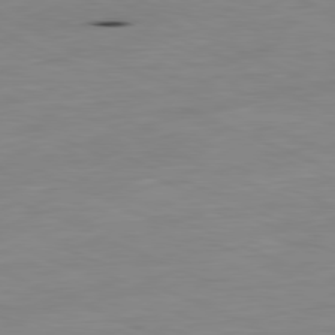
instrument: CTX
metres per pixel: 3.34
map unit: Ap
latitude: -81.6722
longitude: -68.9325
